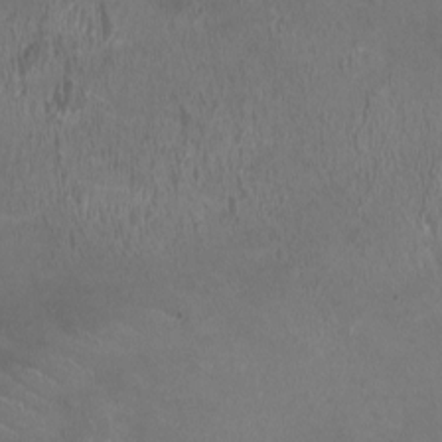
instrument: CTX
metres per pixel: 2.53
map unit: HNhu
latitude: -0.5007
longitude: -3.0836
